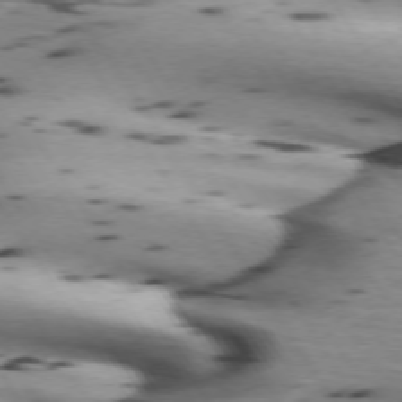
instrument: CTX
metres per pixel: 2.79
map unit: lApd
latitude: 72.6869
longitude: -53.0648
